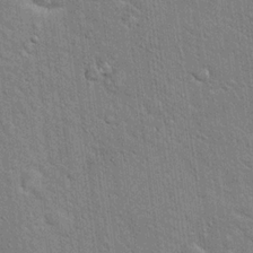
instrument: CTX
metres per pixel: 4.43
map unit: Hto
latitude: 18.1389
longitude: -52.1956
